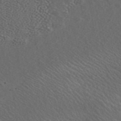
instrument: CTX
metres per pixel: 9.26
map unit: ANa
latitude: 44.3467
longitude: 23.9367
